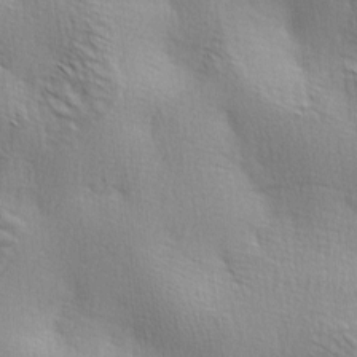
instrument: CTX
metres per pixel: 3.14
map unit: lAa
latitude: -4.5573
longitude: -121.6505
